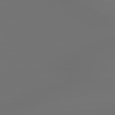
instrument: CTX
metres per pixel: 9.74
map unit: lApd
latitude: 79.1970
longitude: -173.9717
